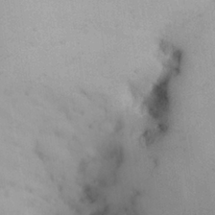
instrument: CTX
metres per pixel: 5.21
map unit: Nhu
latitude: 26.6113
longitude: -68.6302
